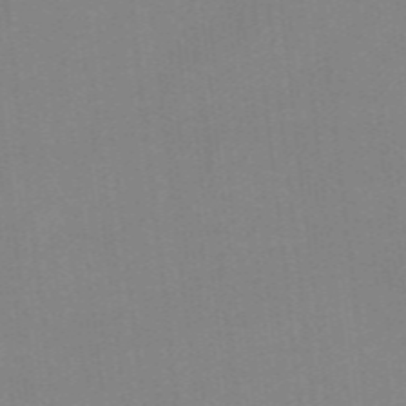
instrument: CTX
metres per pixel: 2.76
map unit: eAb
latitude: 49.0458
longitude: 119.2943
